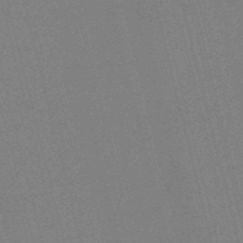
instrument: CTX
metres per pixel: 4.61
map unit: HNb
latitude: -52.3684
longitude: -46.8380
